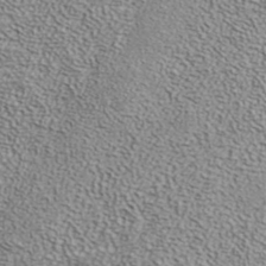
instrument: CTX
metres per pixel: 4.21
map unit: ANa
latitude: 39.4615
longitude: 24.9164
